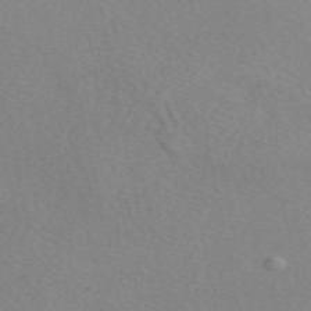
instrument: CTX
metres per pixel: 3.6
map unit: eAb
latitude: 50.4979
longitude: 108.2173
